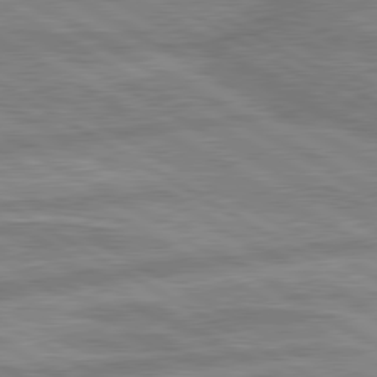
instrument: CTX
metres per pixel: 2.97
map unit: lApd
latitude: 80.1956
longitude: -170.9703
